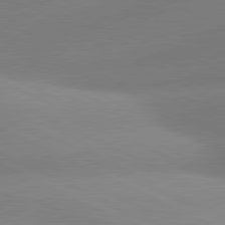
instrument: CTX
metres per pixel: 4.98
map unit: lApd
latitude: 81.1214
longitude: 133.6911
